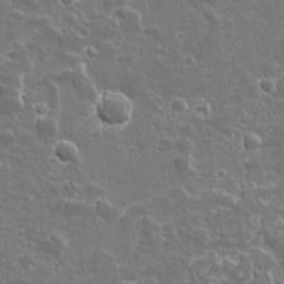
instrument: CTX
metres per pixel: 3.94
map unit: Aa
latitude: 12.3090
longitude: -125.3859
